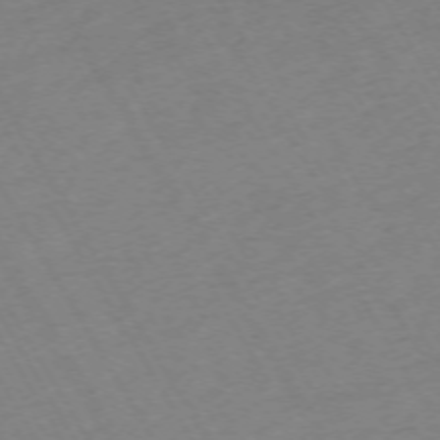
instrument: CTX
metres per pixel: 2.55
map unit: Hpe
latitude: -72.2550
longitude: 9.3887
